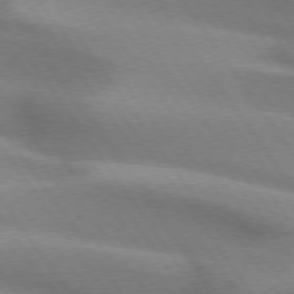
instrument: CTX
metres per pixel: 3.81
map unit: lApd
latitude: 74.7813
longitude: -63.9339
